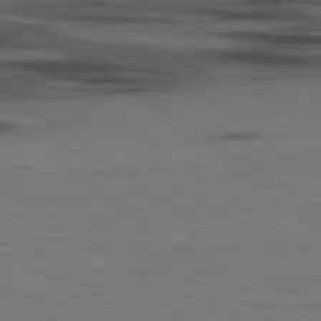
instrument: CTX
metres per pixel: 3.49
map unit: lApd
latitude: 79.6694
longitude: 162.5951
